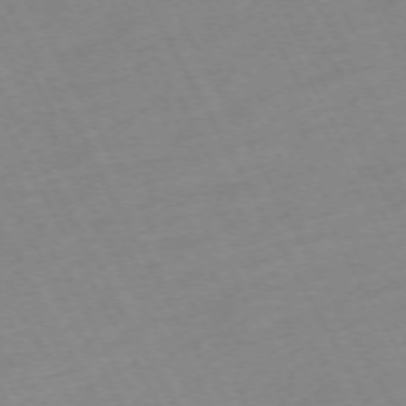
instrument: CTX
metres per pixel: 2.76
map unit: Hpe
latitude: -72.1228
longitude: 8.4440
